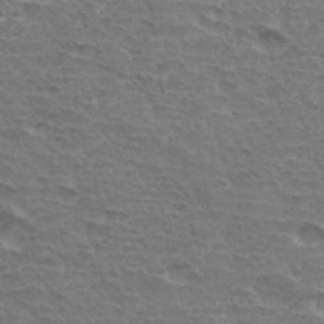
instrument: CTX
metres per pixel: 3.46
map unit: Hto
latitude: 34.0444
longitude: -44.9513
